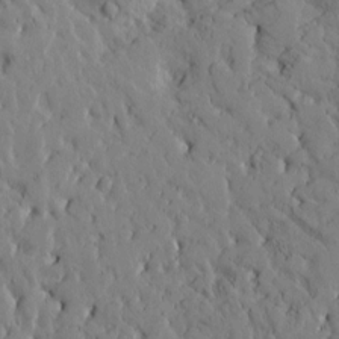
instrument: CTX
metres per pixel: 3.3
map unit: Htu
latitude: -2.7652
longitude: 175.5588
